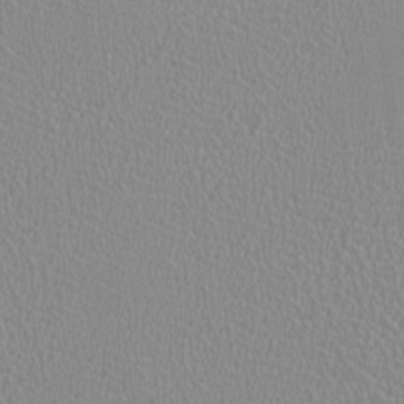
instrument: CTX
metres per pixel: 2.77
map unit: HNhu
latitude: -0.5196
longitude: -0.8380
